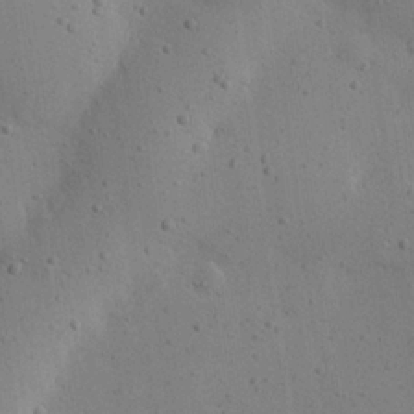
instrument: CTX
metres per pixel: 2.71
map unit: eHh
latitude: 24.4223
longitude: -69.9717
